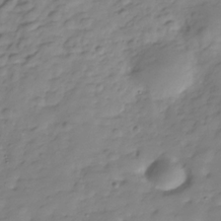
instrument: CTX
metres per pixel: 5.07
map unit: Hve
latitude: -29.9367
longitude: 90.8975
